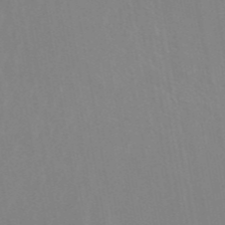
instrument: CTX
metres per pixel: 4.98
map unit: ANa
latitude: 45.9339
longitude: 27.8989
